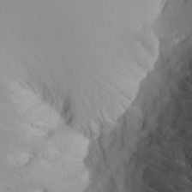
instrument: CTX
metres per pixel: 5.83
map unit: Aa
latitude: 22.4034
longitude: -146.7058
